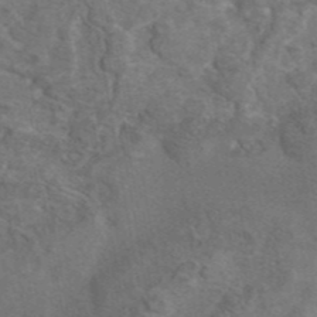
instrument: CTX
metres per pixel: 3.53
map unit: eAb
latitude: 43.5749
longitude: 110.9163
